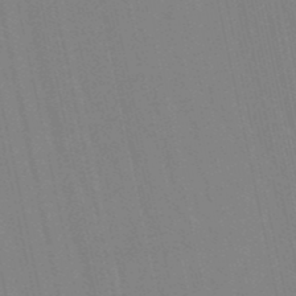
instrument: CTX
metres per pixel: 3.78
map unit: eHb
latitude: -50.1417
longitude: 76.7463
